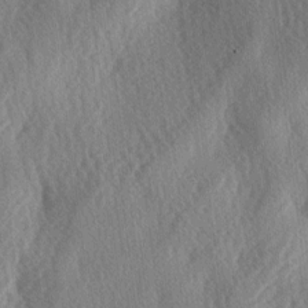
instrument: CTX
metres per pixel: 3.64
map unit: lAa
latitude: -3.9745
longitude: -126.1011
